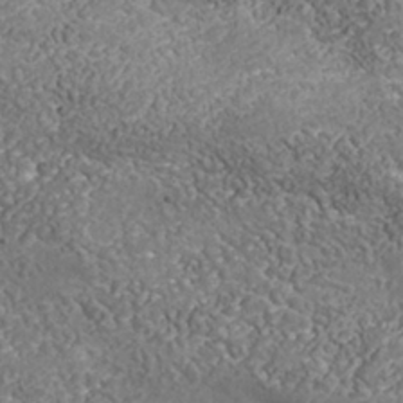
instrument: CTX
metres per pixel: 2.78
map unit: Nhu
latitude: -39.1620
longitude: -84.2523
